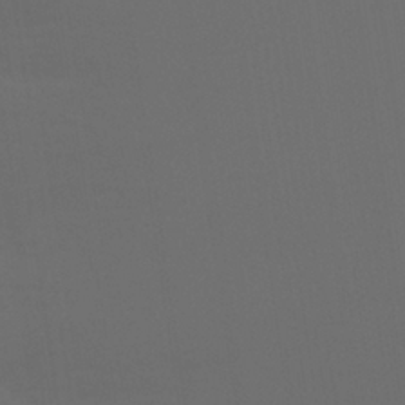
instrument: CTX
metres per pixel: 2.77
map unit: eHh
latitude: 31.3482
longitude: -58.3278
